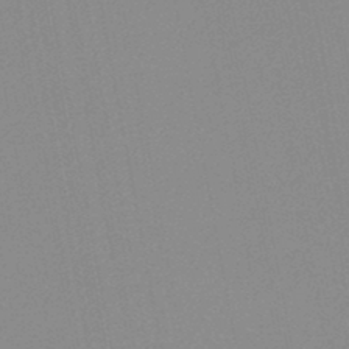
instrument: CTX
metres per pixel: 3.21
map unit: HNb
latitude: -45.2943
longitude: -43.0836
